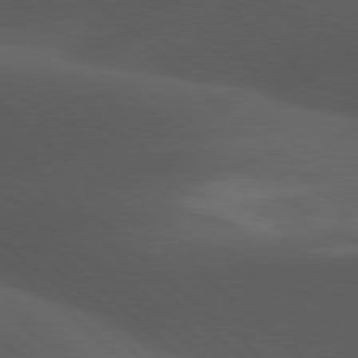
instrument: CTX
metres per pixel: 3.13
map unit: lApd
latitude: 77.8961
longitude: -54.3656
